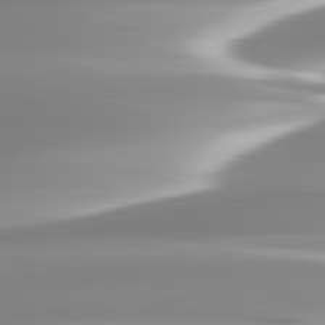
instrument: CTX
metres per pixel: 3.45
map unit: lApd
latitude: 82.8002
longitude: -137.8395
